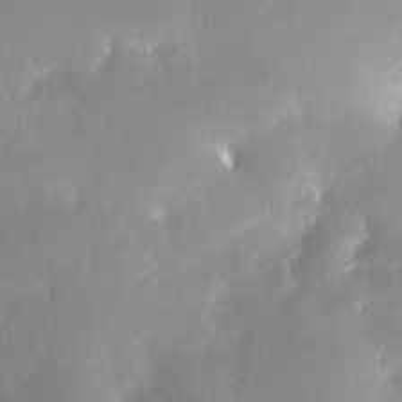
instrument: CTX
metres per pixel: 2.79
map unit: Nhe
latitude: -28.7652
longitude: -110.5168
